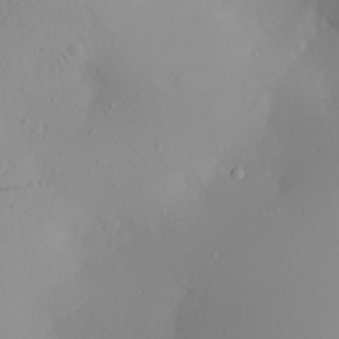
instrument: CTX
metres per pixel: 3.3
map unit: Aa
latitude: 22.3089
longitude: -146.8380
